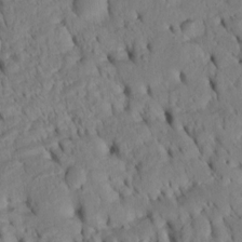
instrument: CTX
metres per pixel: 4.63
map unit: Htu
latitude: -3.4265
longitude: 152.2361
